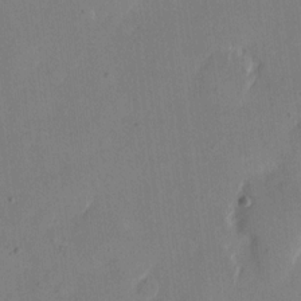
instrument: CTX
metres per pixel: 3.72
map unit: eHh
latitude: 11.0836
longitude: -69.2915
